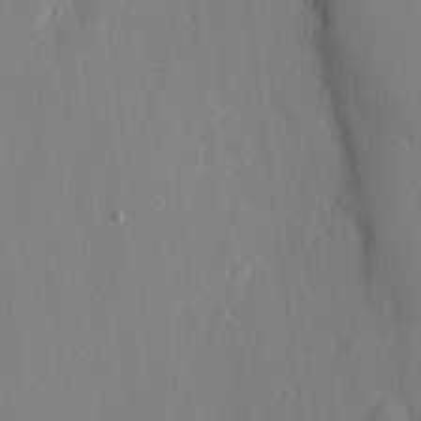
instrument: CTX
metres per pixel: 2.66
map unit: eHh
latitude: 5.6883
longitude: -72.8758
